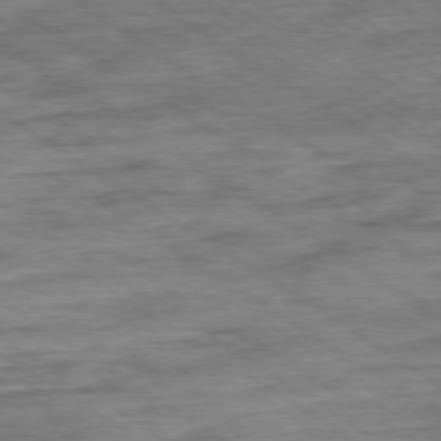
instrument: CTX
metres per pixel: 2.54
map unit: Ap
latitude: -80.0094
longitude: -49.8583
